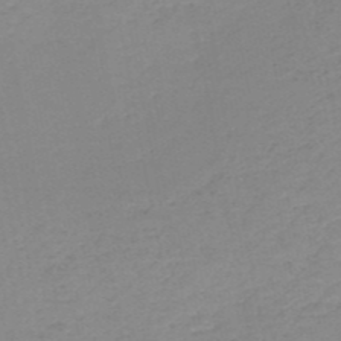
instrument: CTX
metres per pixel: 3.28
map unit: HNb
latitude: -51.0108
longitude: -52.7058
